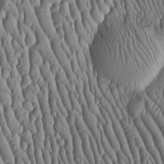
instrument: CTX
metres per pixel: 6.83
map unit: Htu
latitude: -5.4832
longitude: 156.4062
